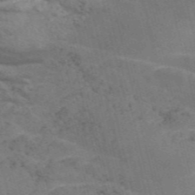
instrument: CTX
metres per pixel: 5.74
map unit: Nve
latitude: -57.4454
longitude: 54.5385
